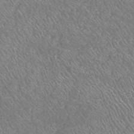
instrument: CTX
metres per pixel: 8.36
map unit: HNhu
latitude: -47.5399
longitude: 29.5777
